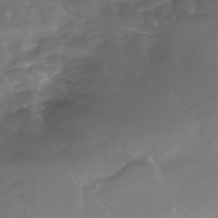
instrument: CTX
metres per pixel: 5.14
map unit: Nhe
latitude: -32.9164
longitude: -92.9324
